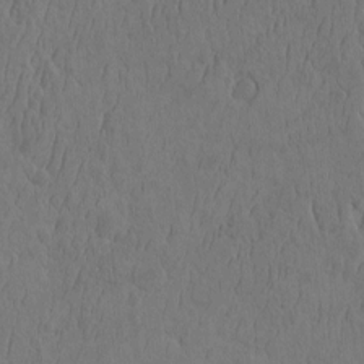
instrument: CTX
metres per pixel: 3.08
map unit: eHh
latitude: -3.0297
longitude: 14.8597
